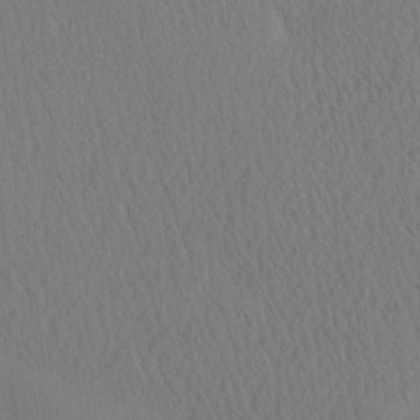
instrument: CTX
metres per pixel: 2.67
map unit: eHh
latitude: -3.5021
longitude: 16.3685
